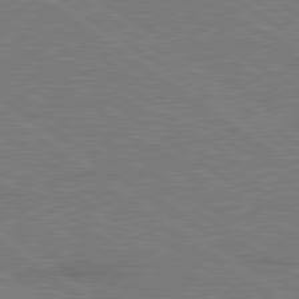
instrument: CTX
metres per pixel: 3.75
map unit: lApd
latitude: 79.4427
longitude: 166.3306
